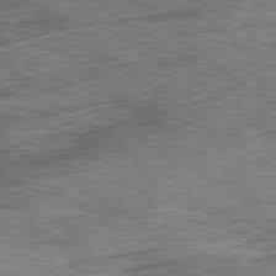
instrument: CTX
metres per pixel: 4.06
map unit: Ap
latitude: -79.7666
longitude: -73.0081
